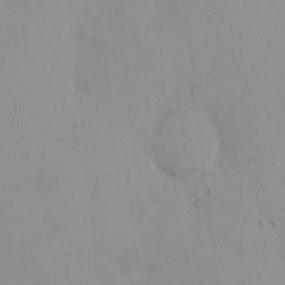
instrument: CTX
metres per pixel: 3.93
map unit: eHh
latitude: -0.5763
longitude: 17.9745
